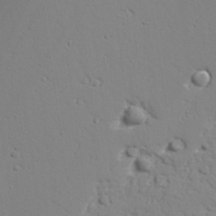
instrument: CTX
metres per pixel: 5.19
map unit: lAvf
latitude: 26.1767
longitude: -110.1389
